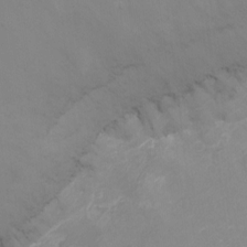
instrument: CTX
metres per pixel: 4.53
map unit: Nhu
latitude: -16.8975
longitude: -49.6883
